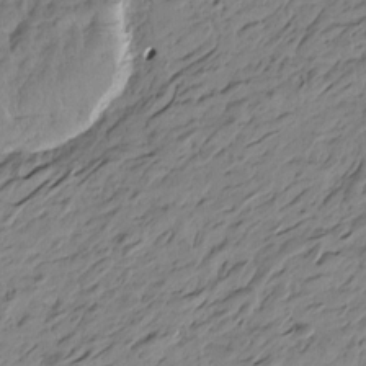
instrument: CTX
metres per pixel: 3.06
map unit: Htu
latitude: -4.8597
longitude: -178.4601
